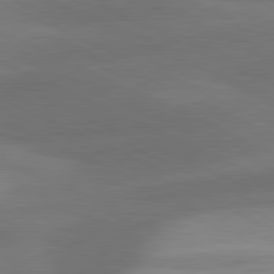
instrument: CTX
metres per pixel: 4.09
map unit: lApd
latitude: 81.2159
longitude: 125.8233
